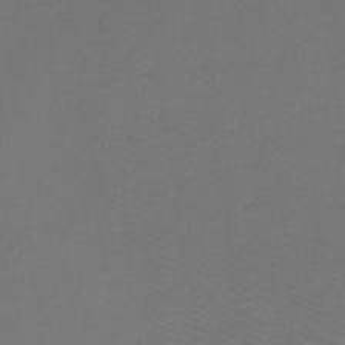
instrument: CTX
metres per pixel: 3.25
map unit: Ht
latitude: -9.4265
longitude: -39.1592
